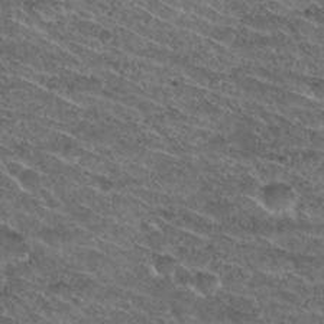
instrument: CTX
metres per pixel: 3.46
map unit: Nhu
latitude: 29.8583
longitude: -49.4804
